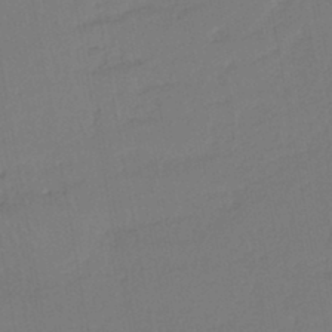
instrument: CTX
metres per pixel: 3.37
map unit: eHh
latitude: -44.6707
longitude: -28.3845
